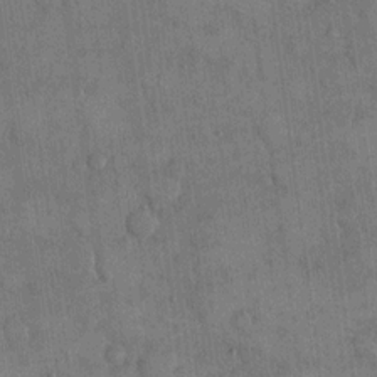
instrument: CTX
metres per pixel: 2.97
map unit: eHh
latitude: 14.9892
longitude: -68.1767
